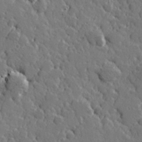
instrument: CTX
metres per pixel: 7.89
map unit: Hve
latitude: 26.2334
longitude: 144.8030
